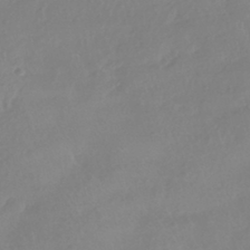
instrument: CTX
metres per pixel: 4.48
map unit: HNhu
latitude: -41.3132
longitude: 93.3321
